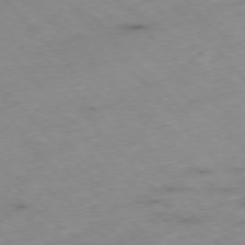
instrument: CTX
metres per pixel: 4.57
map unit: Hpe
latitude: -76.5007
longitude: -17.5371
